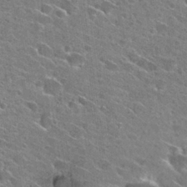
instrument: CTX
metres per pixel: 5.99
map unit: Hto
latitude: 28.2711
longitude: -45.1214
